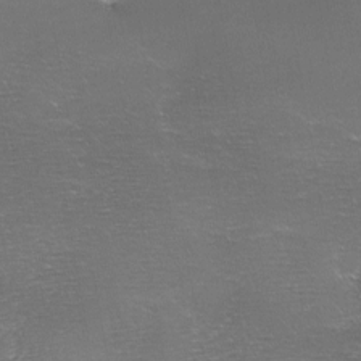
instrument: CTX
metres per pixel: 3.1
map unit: Ave
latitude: -7.2376
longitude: -123.0269
